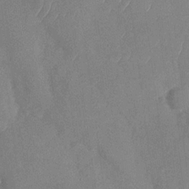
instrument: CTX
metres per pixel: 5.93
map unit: Nhu
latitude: -29.5021
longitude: -60.6112
